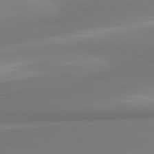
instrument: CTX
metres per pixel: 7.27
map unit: lApd
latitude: 80.3467
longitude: 175.6721
